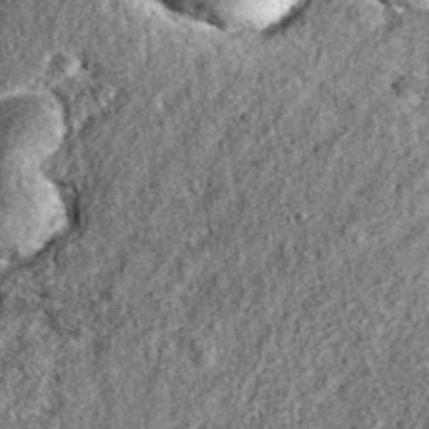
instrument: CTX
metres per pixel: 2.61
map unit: eAb
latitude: 36.6490
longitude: 110.5574
